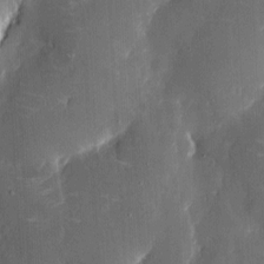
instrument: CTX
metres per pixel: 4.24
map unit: eHh
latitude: 6.1389
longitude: -69.0837
